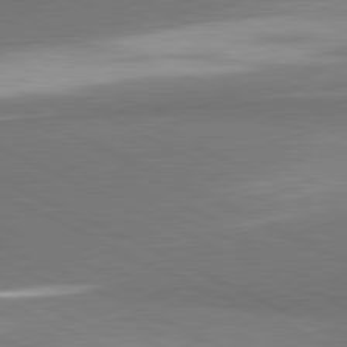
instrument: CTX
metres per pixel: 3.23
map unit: lApd
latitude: 81.5182
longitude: 157.3698
